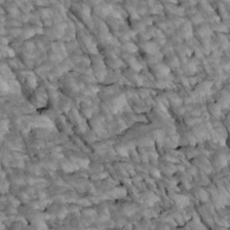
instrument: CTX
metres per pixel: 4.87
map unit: Htu
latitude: 2.1011
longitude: 143.8422
